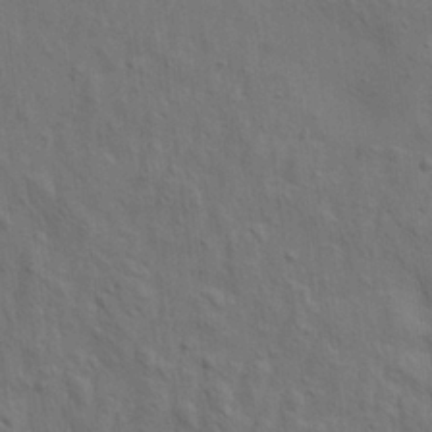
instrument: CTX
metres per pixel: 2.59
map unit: Aa
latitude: 22.1200
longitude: -140.5734
